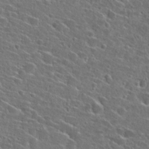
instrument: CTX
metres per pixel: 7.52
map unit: Hto
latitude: 26.3089
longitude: -46.7247
